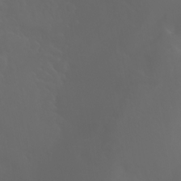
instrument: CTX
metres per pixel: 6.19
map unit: Nhu
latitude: -7.7666
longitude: -83.4048
